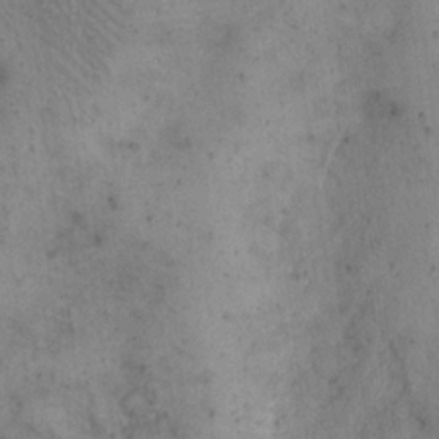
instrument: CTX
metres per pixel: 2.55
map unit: eHh
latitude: 20.8191
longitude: -60.6112
